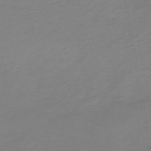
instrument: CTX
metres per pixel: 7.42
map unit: lHb
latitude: -42.1227
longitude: 63.7666
